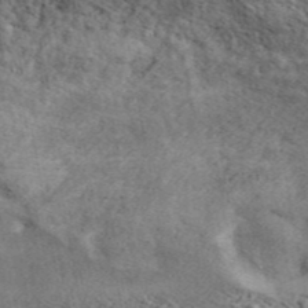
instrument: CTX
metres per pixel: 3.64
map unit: ANa
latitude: 45.6883
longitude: 45.2376
